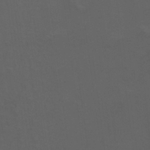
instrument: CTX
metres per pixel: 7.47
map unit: Nhu
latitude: 26.0444
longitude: -54.0444
